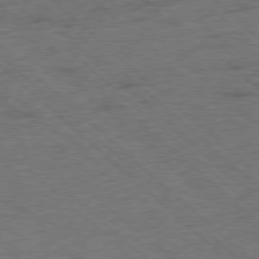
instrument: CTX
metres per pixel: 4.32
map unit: Hpe
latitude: -78.2739
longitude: 16.5385
